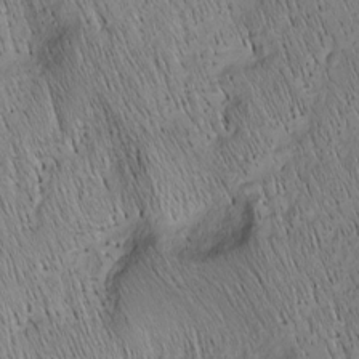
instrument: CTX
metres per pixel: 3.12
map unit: Nhu
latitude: -4.9352
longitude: -149.9528
